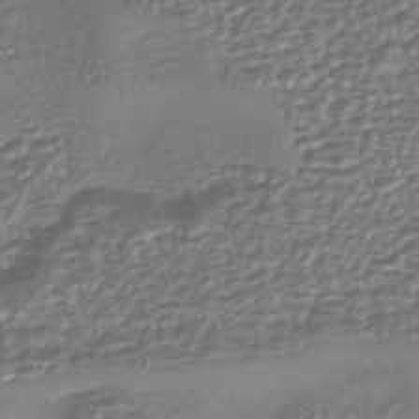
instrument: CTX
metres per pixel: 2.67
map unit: eHh
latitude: -43.1809
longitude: 122.1417
